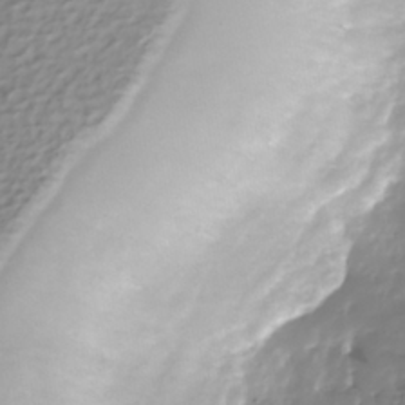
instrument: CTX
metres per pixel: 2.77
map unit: Nhu
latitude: -40.3495
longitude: -83.0458
